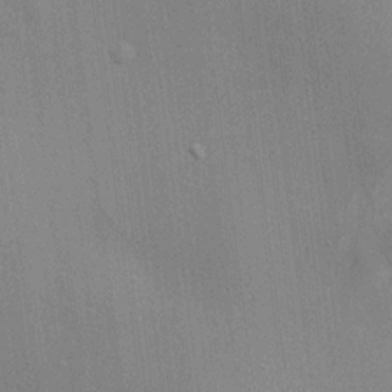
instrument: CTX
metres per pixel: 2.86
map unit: HNhu
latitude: 12.0822
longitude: 11.2943
